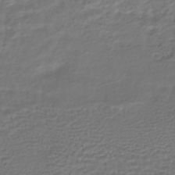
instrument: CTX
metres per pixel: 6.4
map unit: HNhu
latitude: -45.4265
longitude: 102.7463
